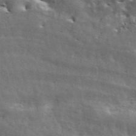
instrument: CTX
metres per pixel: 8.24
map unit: ANa
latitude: 45.9717
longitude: 28.8219
